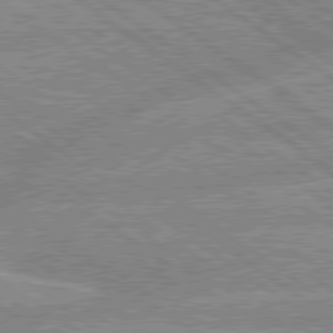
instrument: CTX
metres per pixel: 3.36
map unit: lApd
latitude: 79.2159
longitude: -157.4048
